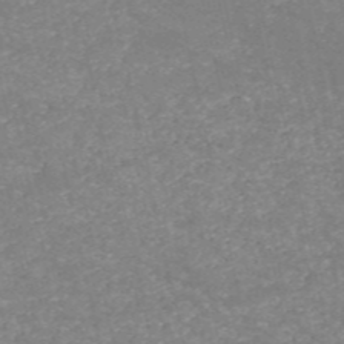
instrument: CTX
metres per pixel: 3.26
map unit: HNb
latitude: -54.2551
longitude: -38.6490
